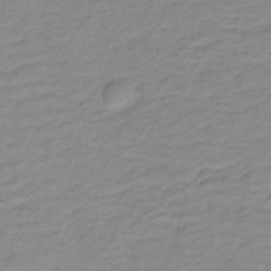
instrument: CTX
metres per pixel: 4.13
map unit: lHb
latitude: -31.8422
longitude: 65.5777
